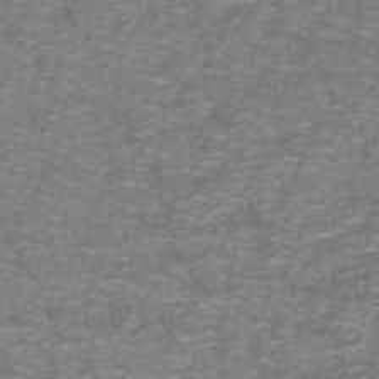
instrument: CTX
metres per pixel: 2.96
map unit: lHb
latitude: -42.1416
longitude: 55.5021
